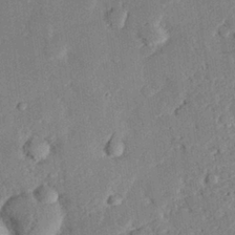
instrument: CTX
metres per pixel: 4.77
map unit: eHh
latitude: 27.2159
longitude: -82.0822
